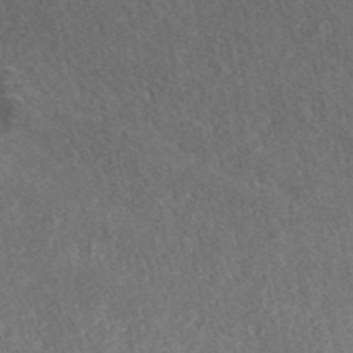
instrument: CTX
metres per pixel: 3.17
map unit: ANa
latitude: 40.5545
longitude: 18.3495
